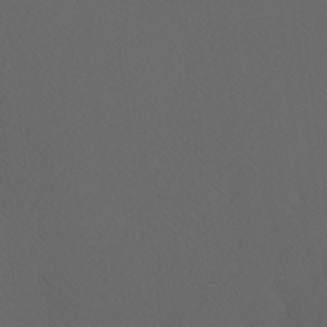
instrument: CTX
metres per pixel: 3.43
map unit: Hve
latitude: 12.4979
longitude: -90.1389
